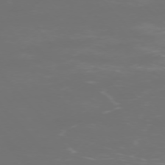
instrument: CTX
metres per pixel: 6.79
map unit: Ap
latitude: -75.3321
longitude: -76.2144
